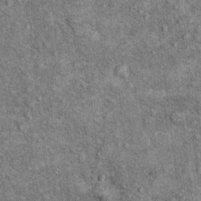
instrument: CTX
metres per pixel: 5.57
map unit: Ht
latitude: 9.6505
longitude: -38.2333
